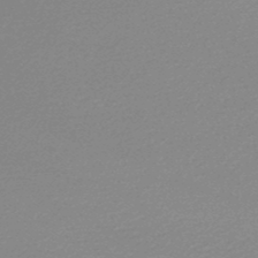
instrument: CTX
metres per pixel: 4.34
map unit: lHb
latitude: -48.1228
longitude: 66.1984
